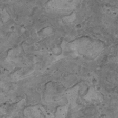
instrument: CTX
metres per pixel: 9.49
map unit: HNhu
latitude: 3.4426
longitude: 4.0283
